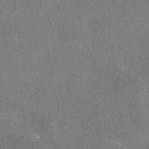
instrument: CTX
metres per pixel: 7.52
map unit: HNhu
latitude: -40.1983
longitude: 102.2928
